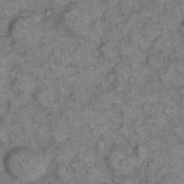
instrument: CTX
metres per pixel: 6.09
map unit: eHh
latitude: 8.9325
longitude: -63.5371
